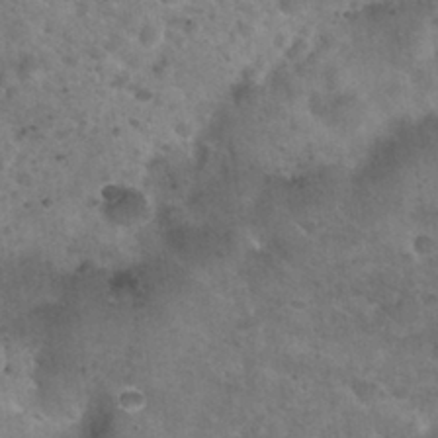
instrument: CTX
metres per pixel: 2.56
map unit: Nhu
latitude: 29.5182
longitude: -49.7072
